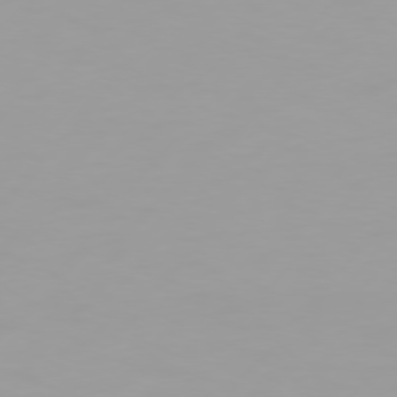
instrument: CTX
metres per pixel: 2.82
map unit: Hpe
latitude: 75.7072
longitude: -128.9325
